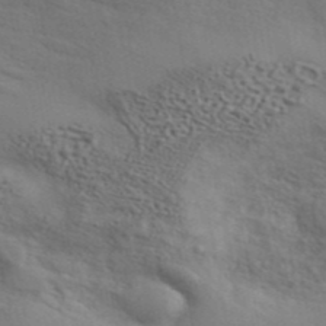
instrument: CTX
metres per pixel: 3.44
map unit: ANa
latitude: 43.7639
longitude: 48.3684
